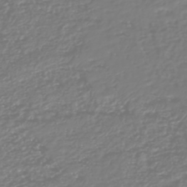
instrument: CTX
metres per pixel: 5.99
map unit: HNhu
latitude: -47.0864
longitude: 29.0109
